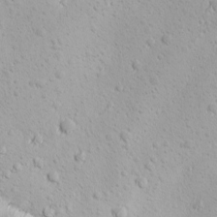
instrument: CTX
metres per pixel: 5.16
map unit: Ave
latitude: -10.4629
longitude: -121.1970
